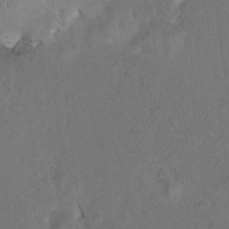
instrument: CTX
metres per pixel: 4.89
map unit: Hto
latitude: 8.7813
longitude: -34.5545
